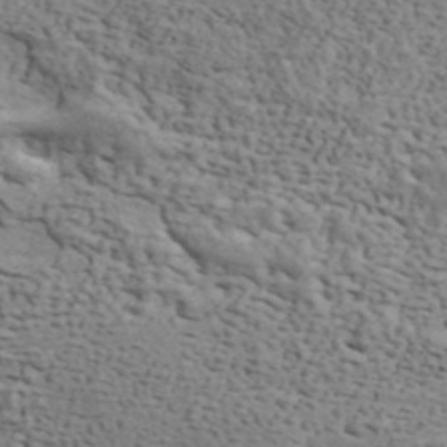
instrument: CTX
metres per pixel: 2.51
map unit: ANa
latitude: 42.5735
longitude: 47.3131
